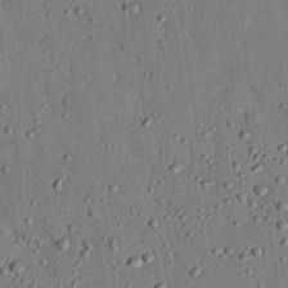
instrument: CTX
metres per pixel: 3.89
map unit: eHh
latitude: 25.5182
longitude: -78.3279
